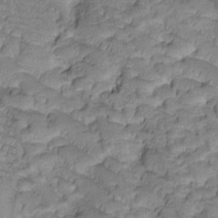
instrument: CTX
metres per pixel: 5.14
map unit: Htu
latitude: -0.9542
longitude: 173.0108
